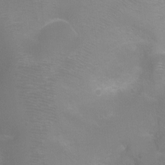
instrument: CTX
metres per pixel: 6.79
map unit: Ht
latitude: -2.5762
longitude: -24.8569
